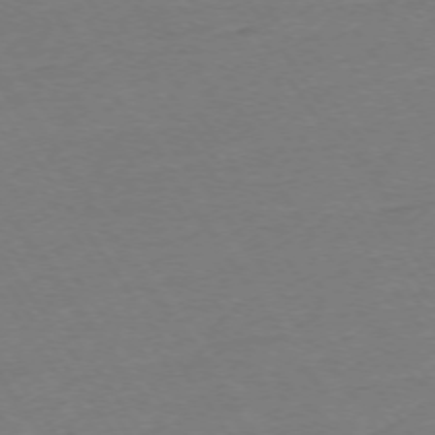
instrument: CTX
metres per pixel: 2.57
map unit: Ap
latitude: -74.5952
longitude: -81.4048
